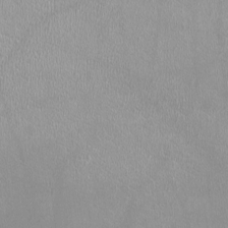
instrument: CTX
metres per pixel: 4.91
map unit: HNhu
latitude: -2.2172
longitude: 0.1039
